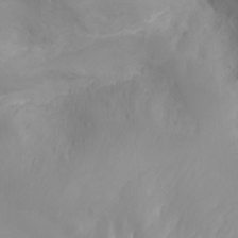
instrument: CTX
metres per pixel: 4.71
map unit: Htu
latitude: -4.8030
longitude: -72.4034
